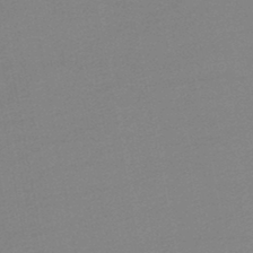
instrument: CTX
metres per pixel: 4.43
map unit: lHb
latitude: -45.5777
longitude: 67.6722
